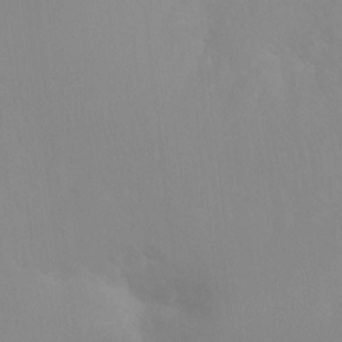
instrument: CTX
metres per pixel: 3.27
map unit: Ht
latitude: 2.9513
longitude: -25.2537
